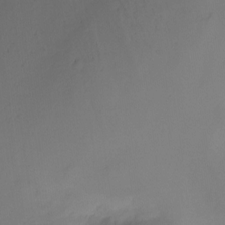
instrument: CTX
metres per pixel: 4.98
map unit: Ht
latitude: -12.1039
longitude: -49.1592
